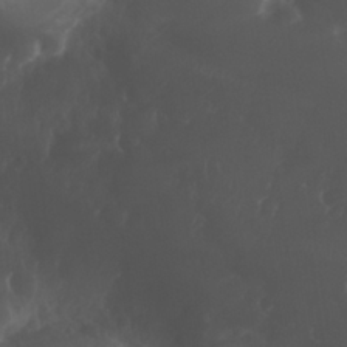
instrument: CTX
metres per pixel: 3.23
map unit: Nhu
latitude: 26.4412
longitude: -64.5168
